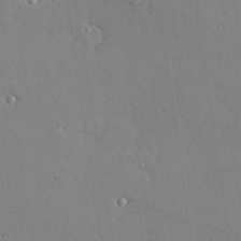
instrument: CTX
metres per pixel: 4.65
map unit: Hve
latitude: 26.9703
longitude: -91.8016
